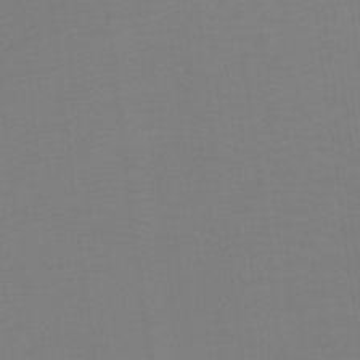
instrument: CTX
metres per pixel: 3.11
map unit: Hto
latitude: -9.0486
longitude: -46.5357
